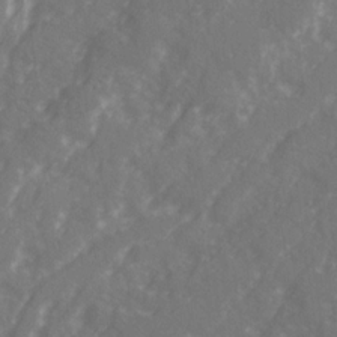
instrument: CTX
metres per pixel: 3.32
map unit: Ave
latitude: 21.3104
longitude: -132.0822
